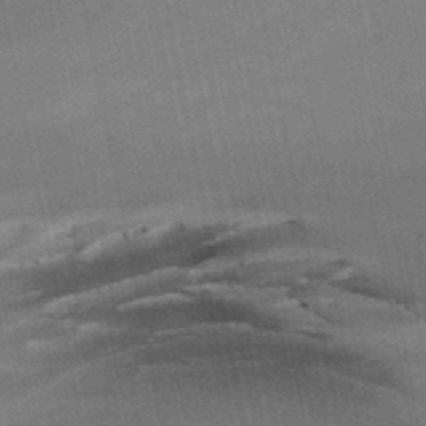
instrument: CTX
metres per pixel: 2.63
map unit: lHb
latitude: -48.5007
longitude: 74.6330
